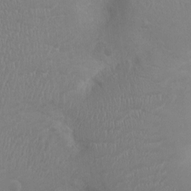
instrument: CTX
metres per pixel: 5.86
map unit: Ht
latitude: -2.3873
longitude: -16.3656
